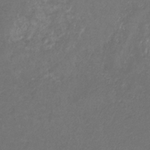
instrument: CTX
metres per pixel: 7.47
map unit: eHb
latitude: -32.2362
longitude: 71.1242
